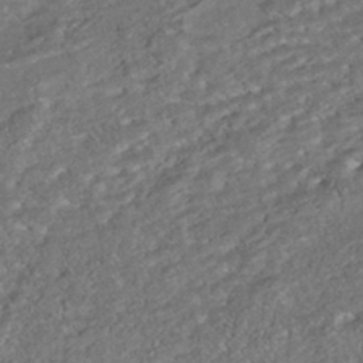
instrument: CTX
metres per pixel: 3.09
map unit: ANa
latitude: -43.3131
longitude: 108.0850
